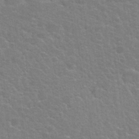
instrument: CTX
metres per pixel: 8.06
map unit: Nhu
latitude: 25.3103
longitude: -51.7449
